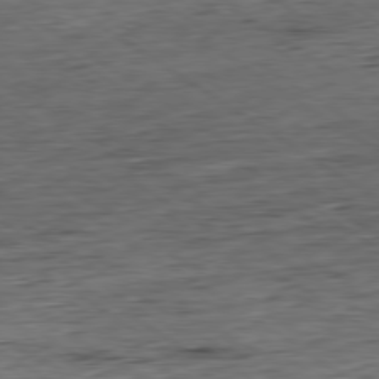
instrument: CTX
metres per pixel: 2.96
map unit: Hpe
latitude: -79.6533
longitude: 11.6155
